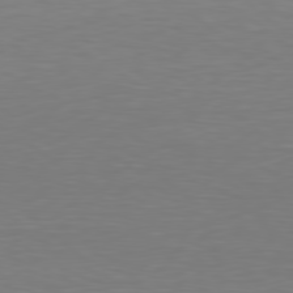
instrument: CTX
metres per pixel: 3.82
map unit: Hpe
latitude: 78.6302
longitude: -138.2900
